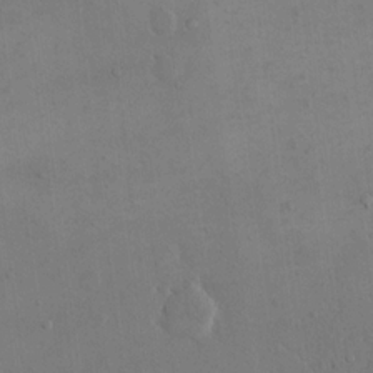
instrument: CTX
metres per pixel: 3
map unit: eHh
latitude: 16.7624
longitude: -67.2725
